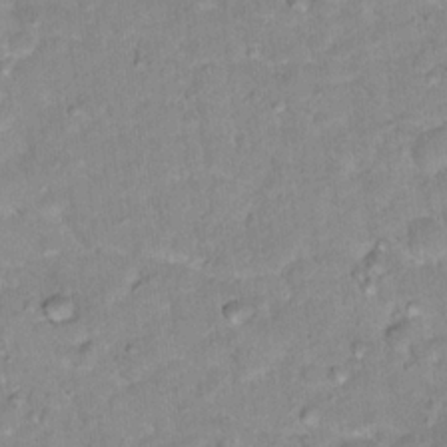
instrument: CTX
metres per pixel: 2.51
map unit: Hto
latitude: 17.5938
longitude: -35.7071
